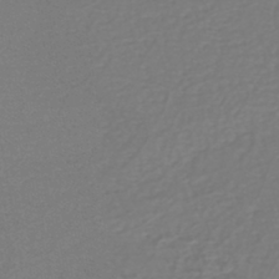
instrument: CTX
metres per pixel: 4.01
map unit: eHh
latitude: -42.5384
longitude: -33.3671
